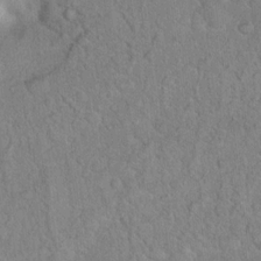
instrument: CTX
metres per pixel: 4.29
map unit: Ht
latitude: 14.8002
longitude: -40.0633
